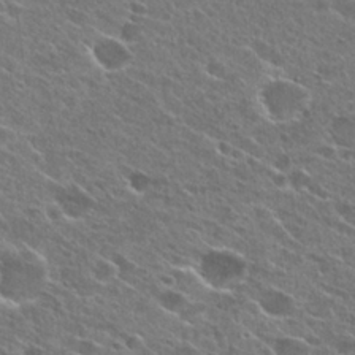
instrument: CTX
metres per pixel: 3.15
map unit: Hto
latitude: 26.4034
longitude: -44.5357
